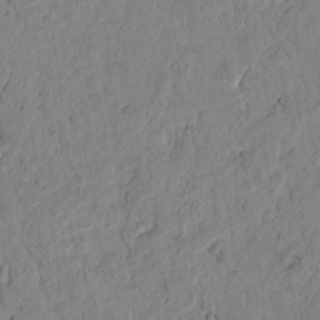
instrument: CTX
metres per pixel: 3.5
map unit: lAvf
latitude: 4.9325
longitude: 164.8786
